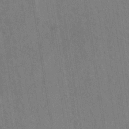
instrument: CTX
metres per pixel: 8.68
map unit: eHh
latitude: -39.5777
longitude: -26.8380
